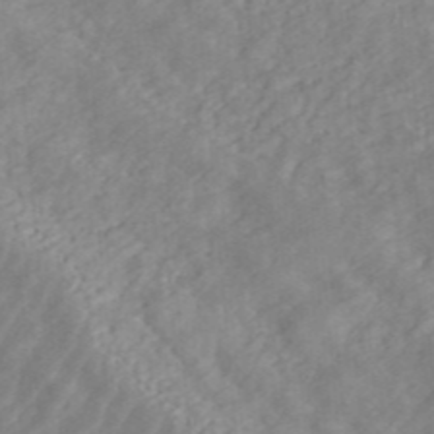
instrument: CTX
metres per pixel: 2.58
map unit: ANa
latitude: 44.8191
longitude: 22.5196
